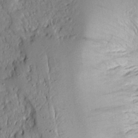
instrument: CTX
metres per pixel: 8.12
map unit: Aa
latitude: 14.4601
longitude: -140.1388
